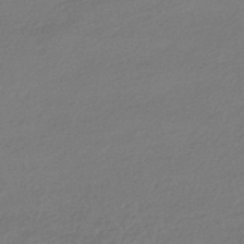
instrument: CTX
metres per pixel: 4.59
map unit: HNhu
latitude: -41.9745
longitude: 94.3684
